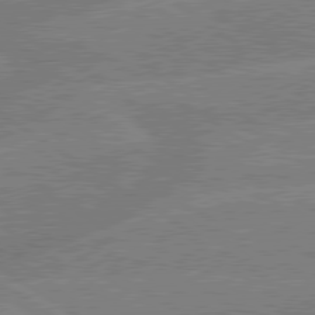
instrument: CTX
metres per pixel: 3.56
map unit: lApd
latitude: 79.4238
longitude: -133.1970
